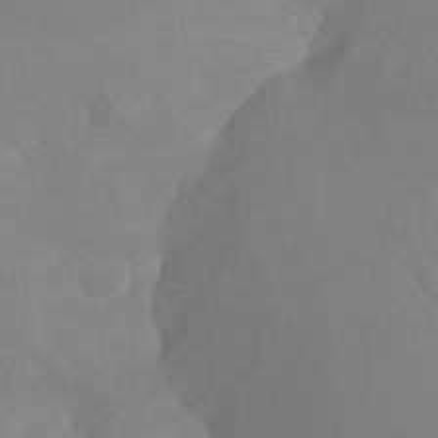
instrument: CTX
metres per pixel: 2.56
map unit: Nhu
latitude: -6.6518
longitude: -93.5182
